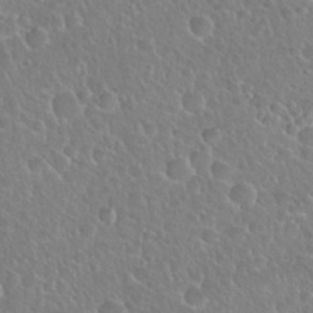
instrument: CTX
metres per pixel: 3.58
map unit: Hto
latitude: 26.1011
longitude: -50.6679
